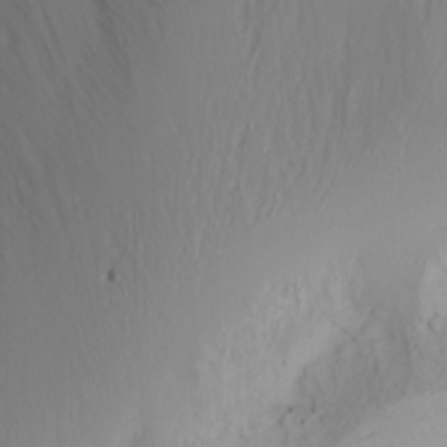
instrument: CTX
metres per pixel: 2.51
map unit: Nhu
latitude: -4.2550
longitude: -84.1578
